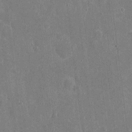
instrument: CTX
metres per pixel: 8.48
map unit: eHh
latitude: 5.8961
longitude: -67.6127
